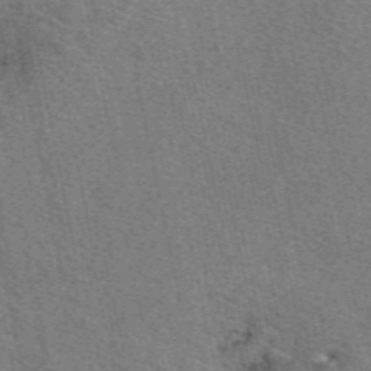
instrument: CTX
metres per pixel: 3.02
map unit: eAb
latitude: 50.3278
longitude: 107.5399
